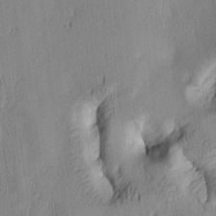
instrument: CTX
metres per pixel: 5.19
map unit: lAa
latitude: 5.5182
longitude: -113.7449
